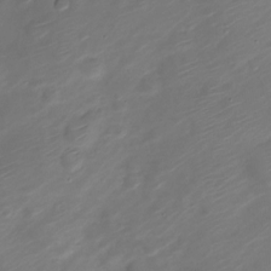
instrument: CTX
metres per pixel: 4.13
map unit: Nve
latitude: -20.0661
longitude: 107.0109
